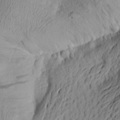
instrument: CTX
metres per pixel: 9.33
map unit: Aa
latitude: 21.9717
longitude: -148.9325
